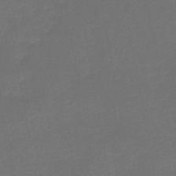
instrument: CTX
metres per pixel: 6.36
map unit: lHb
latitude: -43.8422
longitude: 63.7288
